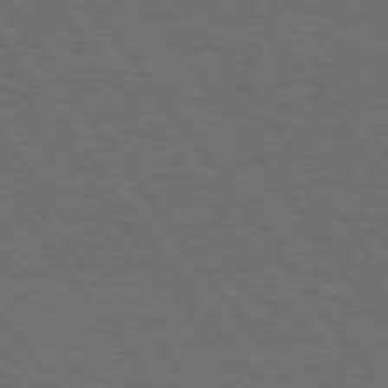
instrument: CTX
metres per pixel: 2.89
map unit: Hpe
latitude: 75.1781
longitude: -137.2915
